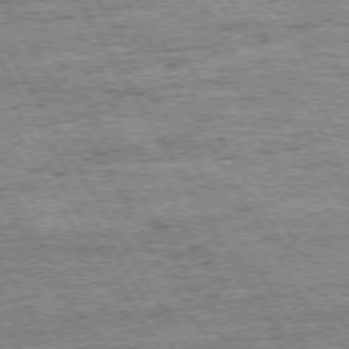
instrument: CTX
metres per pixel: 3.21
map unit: Hpe
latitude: 72.5168
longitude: -127.5182
